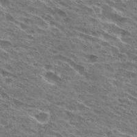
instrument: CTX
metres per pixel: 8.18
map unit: Hto
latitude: 28.3845
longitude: -43.4427
